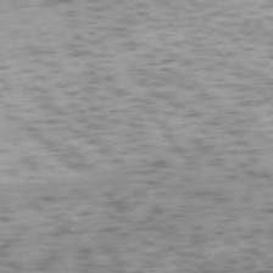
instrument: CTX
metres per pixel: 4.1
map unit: Ap
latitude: -74.2551
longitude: -73.2537
